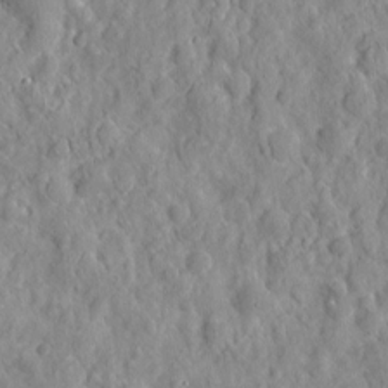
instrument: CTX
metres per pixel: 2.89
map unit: eHh
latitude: 7.5938
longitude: -75.3482
